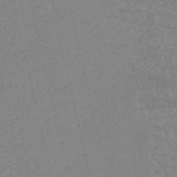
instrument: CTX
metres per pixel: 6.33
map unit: HNb
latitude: -53.6155
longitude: -38.8947
